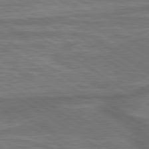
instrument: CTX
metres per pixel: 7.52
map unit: lApd
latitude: 79.7072
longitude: 177.8045
